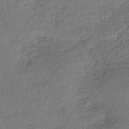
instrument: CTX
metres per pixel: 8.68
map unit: eHh
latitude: -41.2187
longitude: 121.0108
